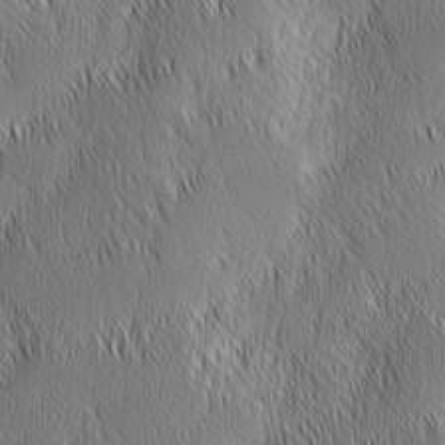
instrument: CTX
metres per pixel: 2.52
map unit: Nhu
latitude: -6.5951
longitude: -151.9150
